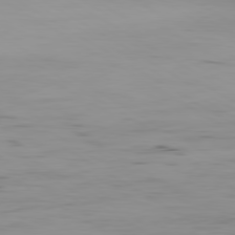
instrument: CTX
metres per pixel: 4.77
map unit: Hpe
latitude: -80.5574
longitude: 18.2362
